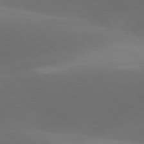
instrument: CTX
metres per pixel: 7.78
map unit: lApd
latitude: 78.0822
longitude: -53.2915
